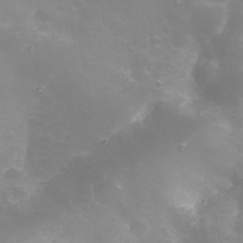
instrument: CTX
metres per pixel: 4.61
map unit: Nhu
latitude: 25.5938
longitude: -63.7639
